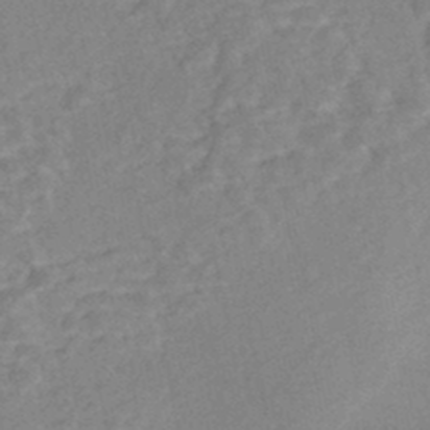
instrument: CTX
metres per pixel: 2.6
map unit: Nhe
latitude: -46.7274
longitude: -171.0647
